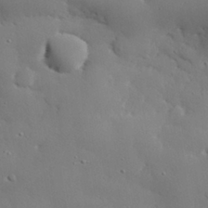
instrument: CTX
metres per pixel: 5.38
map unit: eHh
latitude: 29.2537
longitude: -82.2900
